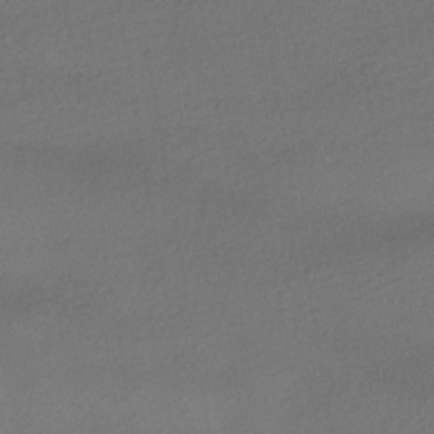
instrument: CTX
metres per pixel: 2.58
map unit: HNhu
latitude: -41.8233
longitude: 95.2942
